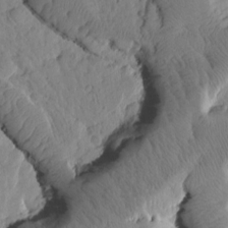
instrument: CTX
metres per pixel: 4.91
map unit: Htu
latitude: 1.4426
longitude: 176.3306
